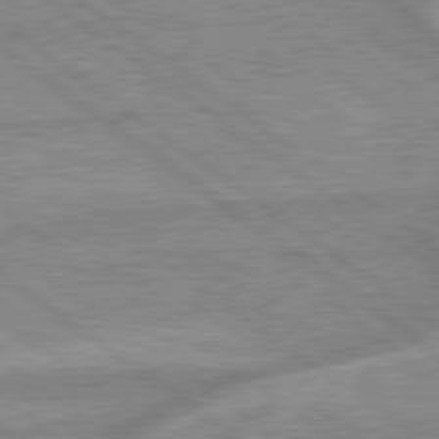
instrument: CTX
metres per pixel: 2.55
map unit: lApd
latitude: 79.2348
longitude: -169.0459
